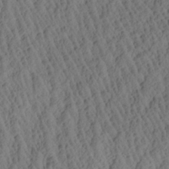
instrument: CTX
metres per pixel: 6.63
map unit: Aa
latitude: 26.9325
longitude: -135.5749
